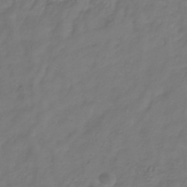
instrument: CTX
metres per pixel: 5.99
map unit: Hve
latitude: -33.4266
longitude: 92.0094
